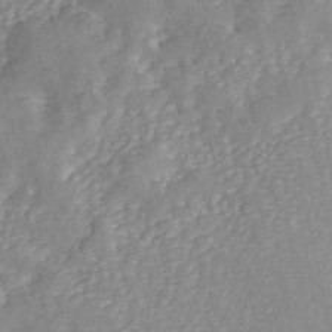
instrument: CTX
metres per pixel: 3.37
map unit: ANa
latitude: 45.7260
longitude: 23.9745
